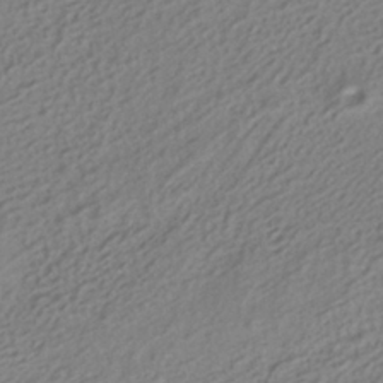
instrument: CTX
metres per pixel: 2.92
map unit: ANa
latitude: -37.9556
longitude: 94.4818
